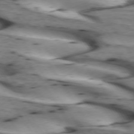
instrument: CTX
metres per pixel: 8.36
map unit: lApd
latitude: 72.9703
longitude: -53.4616
